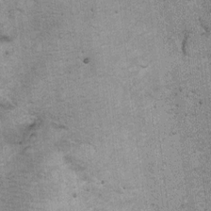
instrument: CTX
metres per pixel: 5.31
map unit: Ht
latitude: 8.0255
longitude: -36.8569
